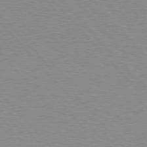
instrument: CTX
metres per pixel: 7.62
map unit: Hpe
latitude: 76.6301
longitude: -155.3482
